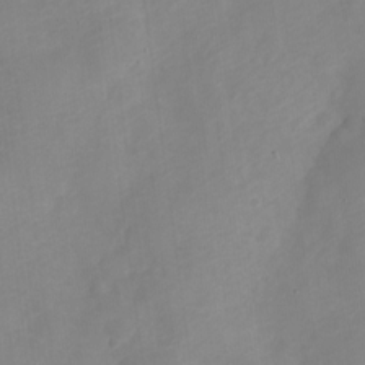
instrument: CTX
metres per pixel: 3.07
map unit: Nve
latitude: -21.9556
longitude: 106.5763
